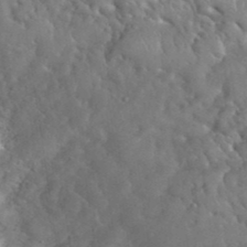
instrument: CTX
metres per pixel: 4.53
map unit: eHh
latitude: 38.2711
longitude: -58.5168
